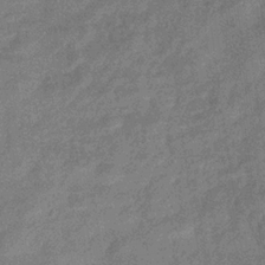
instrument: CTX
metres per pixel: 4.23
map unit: eHb
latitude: -31.7288
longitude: 74.5574
